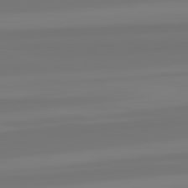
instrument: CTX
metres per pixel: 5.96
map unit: lApd
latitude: 82.4223
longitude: -176.6679
